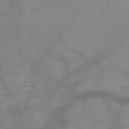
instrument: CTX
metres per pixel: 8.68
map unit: HNb
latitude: -49.7667
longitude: -41.1592
